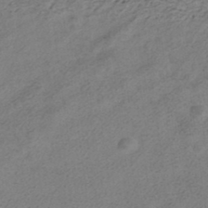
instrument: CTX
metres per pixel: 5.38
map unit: HNhu
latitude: -40.3684
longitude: 104.3306
